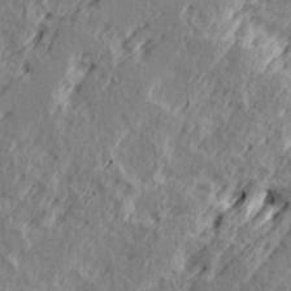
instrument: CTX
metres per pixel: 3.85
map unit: Ave
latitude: 16.3278
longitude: -138.1956
